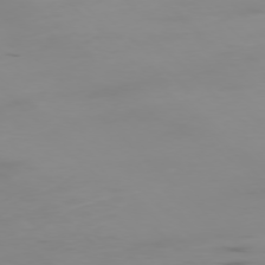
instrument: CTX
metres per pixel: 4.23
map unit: Ap
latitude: -77.5966
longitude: -82.3467
